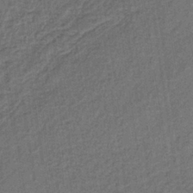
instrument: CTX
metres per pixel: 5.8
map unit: lHb
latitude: -35.4832
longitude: 62.8408
